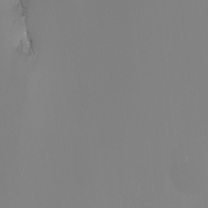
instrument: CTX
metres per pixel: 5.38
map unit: Nhu
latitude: -7.1998
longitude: -79.1026
